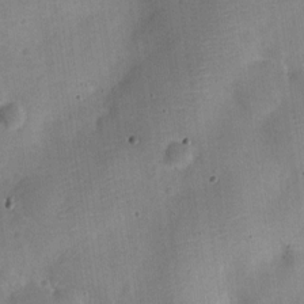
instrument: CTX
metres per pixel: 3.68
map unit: Nve
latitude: -25.1053
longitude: 105.8800
